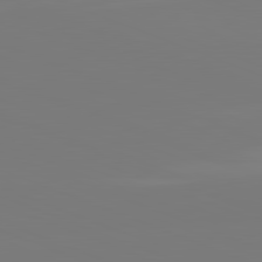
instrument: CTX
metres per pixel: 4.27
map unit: lApd
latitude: 82.0633
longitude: 146.2172
